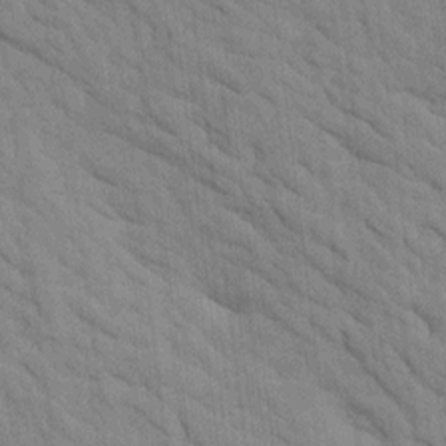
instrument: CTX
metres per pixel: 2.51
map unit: Htu
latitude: 1.2915
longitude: 143.4454
